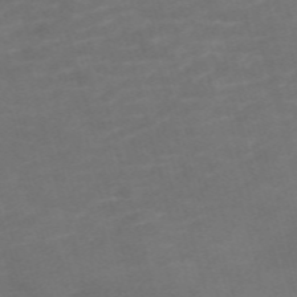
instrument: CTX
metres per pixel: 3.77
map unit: Nve
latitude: -59.5399
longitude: 59.4832
